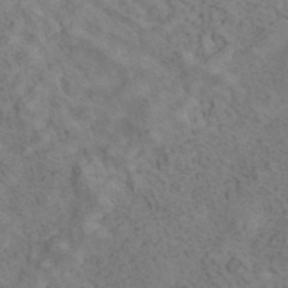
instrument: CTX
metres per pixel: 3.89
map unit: ANa
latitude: 41.6505
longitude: 15.0298
